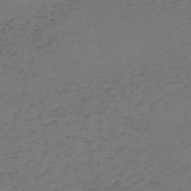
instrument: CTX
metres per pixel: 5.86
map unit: HNb
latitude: -55.6911
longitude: -44.0444
